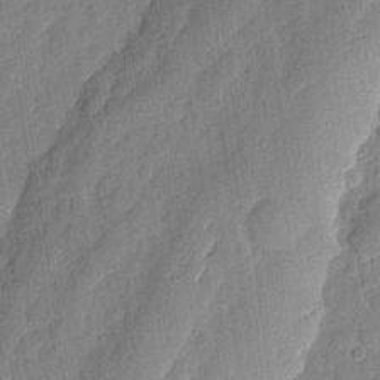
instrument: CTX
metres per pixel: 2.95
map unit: eHh
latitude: 7.6505
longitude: -74.2145
